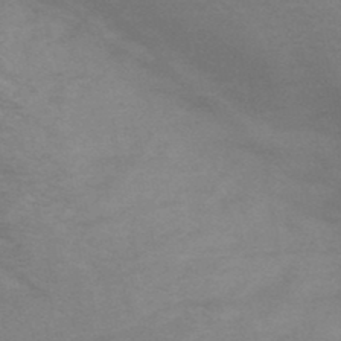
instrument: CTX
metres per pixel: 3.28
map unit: HNb
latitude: -48.8408
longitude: -47.7828
